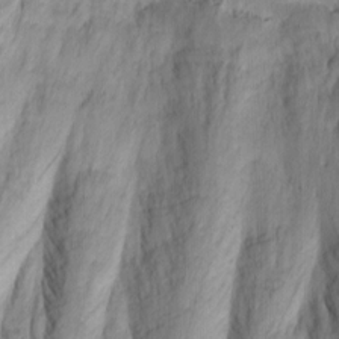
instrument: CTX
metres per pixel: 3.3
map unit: Nhu
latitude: -1.3699
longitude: -73.7072
